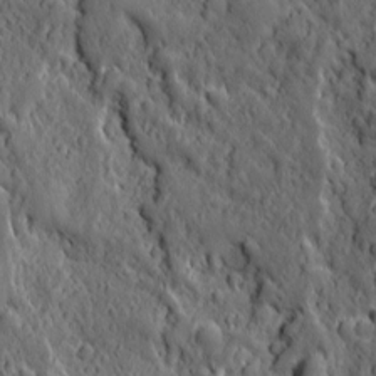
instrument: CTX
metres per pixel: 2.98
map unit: Ave
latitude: 12.2334
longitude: -104.7813
